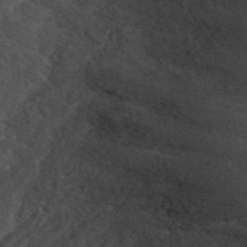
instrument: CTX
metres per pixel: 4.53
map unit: ANa
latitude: 43.6694
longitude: 30.1417
